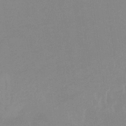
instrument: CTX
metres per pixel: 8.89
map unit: lHb
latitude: -33.6344
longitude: 69.8044
